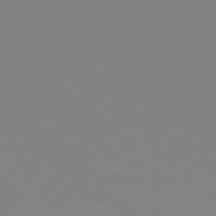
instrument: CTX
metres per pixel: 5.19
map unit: Hpe
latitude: 77.8205
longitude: -173.4993
